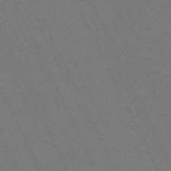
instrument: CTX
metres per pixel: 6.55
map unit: Hpe
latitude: -71.4832
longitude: 13.0487
